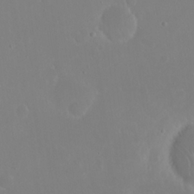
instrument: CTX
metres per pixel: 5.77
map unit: eHh
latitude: 23.6694
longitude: -66.3656
